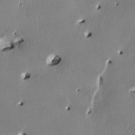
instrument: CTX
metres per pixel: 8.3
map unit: HNhu
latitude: 2.1011
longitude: -5.1403
